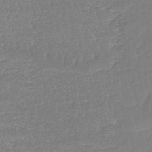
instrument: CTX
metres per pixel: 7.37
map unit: lHb
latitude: -41.2754
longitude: 67.0864
